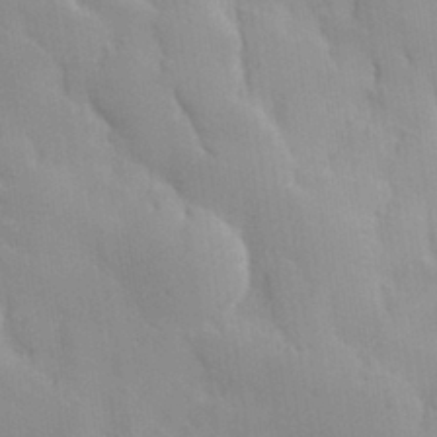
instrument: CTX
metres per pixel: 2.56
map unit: Hve
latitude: 30.9136
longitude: 150.8030
